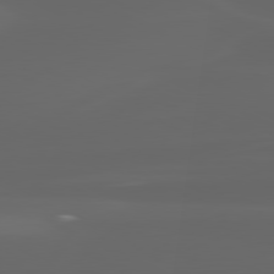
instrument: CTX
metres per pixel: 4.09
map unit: lApd
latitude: 80.2333
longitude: -116.9514
